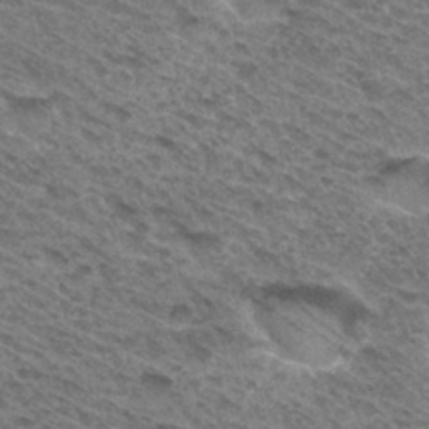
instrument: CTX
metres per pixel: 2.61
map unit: Hto
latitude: 32.0444
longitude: -46.7813
